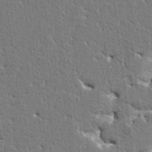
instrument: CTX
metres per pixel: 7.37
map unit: HNhu
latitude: 7.2159
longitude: -5.5938
